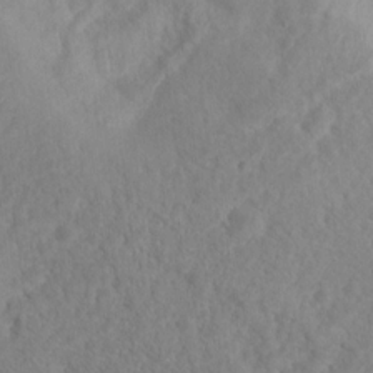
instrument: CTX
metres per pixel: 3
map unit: Nhu
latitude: 11.7450
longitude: -27.6883
